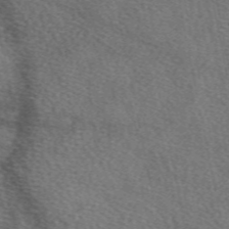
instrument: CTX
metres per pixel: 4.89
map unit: eAb
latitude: 50.5167
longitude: 116.8030
